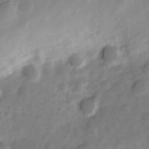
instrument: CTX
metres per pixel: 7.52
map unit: Nve
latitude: -20.6329
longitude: 108.0472
